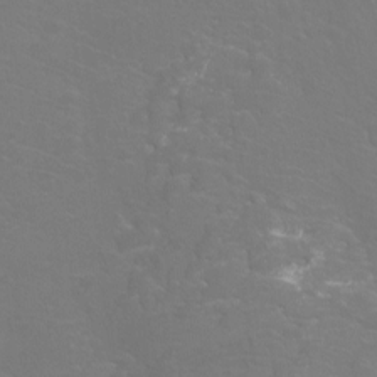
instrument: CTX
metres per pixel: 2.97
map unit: Htu
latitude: -12.4818
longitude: -71.0647
